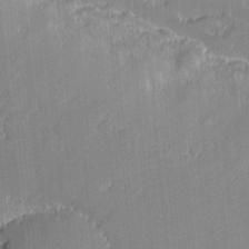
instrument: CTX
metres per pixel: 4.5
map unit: eHh
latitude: -2.1983
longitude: -83.0458
